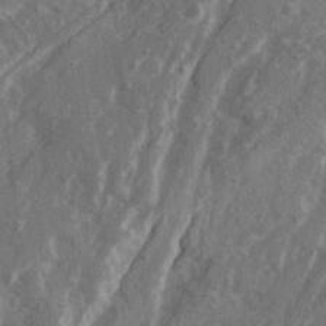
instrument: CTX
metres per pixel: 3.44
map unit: Ave
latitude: 20.6491
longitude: -130.4412
